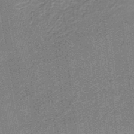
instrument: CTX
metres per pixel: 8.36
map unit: HNb
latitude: -37.2942
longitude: 57.3132
